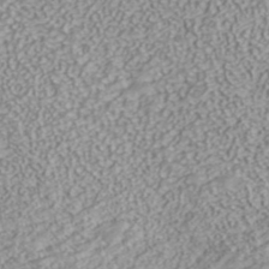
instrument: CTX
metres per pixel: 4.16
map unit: ANa
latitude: 43.2726
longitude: 35.9556
